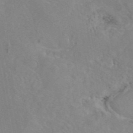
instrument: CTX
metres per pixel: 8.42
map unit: eAb
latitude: 45.4993
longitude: 110.0472
